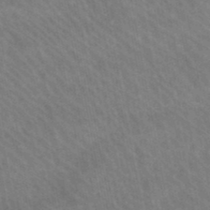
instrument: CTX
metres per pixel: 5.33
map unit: lHb
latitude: -47.9745
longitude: 74.3496
